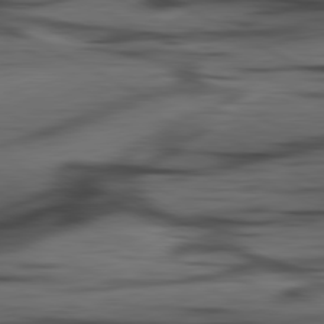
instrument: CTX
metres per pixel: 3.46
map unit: lApd
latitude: 80.7246
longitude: -85.1970
